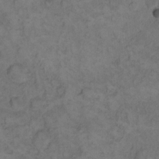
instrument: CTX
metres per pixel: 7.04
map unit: eHh
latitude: 12.1956
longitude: -63.6694
